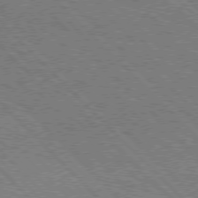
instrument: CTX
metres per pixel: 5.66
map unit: Hpe
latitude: 76.6490
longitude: -162.1011
